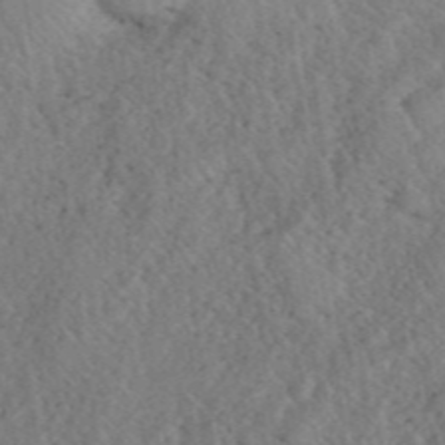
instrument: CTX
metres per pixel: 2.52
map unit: eHh
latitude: 40.5923
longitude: -56.3467
